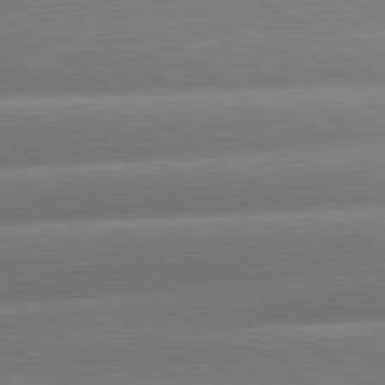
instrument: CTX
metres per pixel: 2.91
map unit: lApd
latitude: 80.9892
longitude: -157.6504
